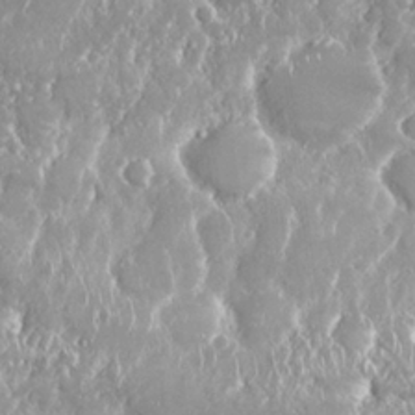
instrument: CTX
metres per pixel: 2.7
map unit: Nhu
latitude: 25.0647
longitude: -60.5357
